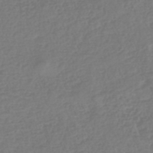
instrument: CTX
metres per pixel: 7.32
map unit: eHh
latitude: -42.4062
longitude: -33.4049
